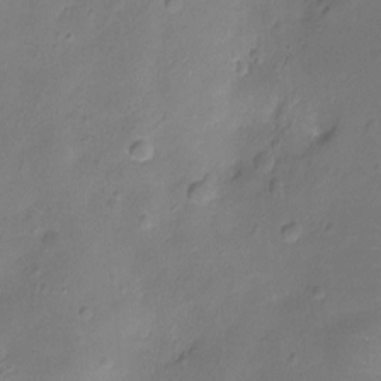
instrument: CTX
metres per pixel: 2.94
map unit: Ht
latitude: -7.3887
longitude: -21.1403
